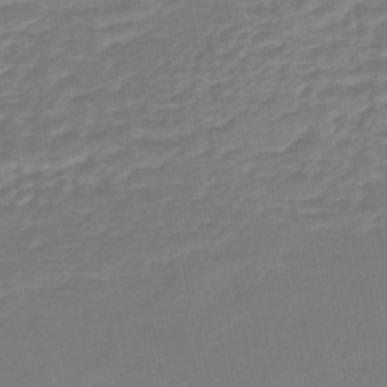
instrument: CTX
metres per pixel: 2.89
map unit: lHb
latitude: -43.0486
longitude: 63.5588
